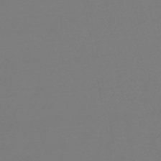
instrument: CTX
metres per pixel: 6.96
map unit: HNb
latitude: -47.0486
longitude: 57.0864
